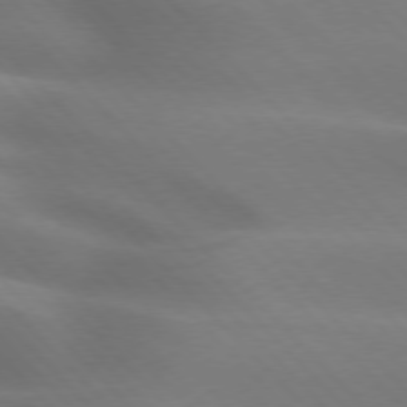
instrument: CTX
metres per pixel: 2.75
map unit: lApd
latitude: 75.7261
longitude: -61.7827
